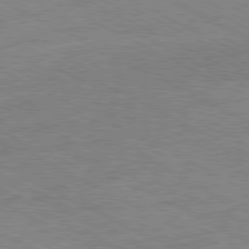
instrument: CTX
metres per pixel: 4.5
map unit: Ap
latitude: -81.1998
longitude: -86.5546
